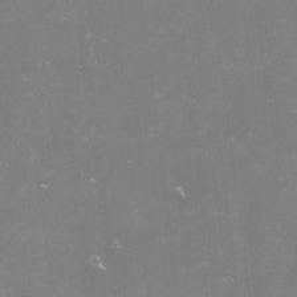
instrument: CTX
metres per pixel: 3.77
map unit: lHvf
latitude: -15.5777
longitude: -101.1592
